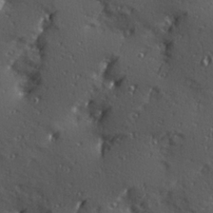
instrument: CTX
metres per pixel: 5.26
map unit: Hve
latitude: 24.5356
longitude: -96.6301
